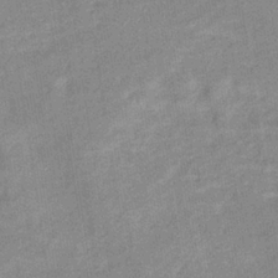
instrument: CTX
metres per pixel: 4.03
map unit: eHb
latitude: -35.8422
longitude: 73.4643
